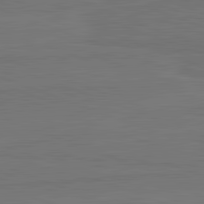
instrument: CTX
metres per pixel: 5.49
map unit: lApd
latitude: 82.6112
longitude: 165.3888
